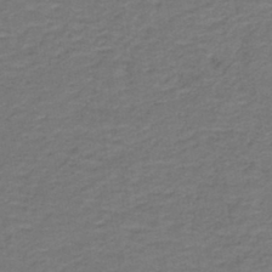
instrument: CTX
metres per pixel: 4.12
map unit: lHb
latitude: -41.9556
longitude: 53.5966
